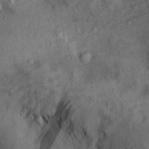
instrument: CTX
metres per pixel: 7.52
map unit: Aa
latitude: 30.1956
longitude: -135.8961
